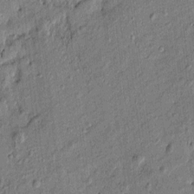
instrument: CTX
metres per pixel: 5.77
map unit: Htu
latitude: -7.5777
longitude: 177.5966
